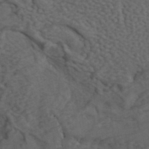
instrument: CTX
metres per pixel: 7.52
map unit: ANa
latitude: 41.9906
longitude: 55.7667
